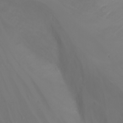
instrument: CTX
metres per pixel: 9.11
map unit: Nhu
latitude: -1.6722
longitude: -75.7639
